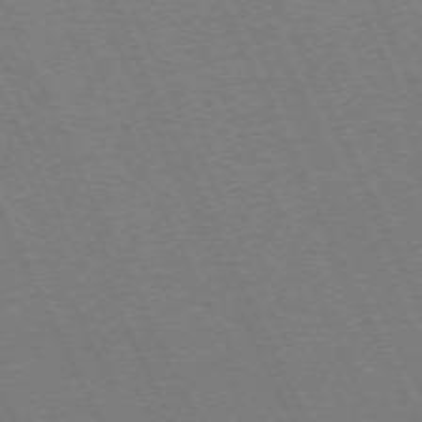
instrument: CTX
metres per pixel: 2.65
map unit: Hpe
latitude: -71.3510
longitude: 12.5196
